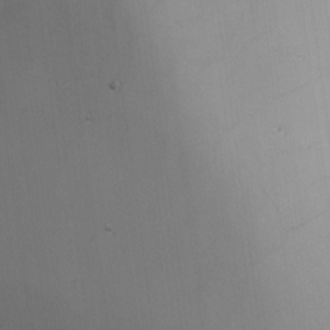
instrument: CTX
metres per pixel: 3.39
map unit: Nhu
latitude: -4.9163
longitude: -93.5938
